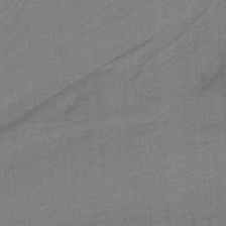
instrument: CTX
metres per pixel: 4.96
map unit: HNb
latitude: -38.9920
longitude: 54.1606
